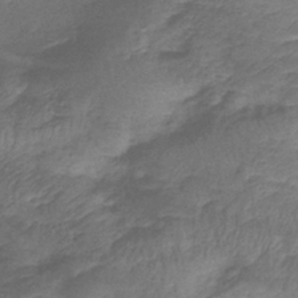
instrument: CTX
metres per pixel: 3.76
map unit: lHb
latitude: -39.6911
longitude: 75.3510
